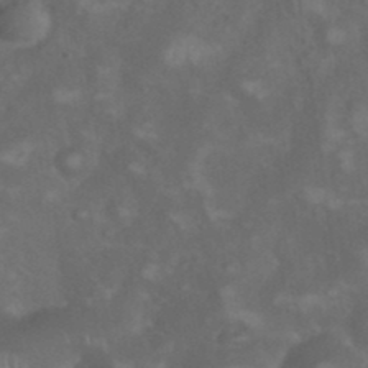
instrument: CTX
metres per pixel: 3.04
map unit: Nhu
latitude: 28.4979
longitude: -56.7246
